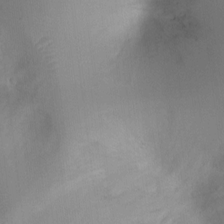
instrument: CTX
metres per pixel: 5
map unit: Ht
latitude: -10.3684
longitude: -28.3278
